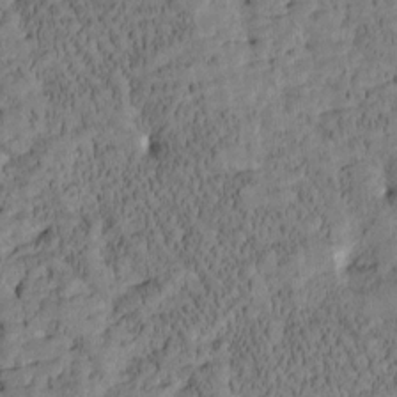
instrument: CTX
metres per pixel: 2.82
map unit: Htu
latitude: -3.4454
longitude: 175.4643
